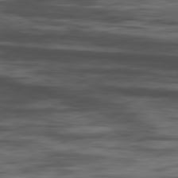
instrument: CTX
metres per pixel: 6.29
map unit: Hpe
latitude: -80.6141
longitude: 18.5007
